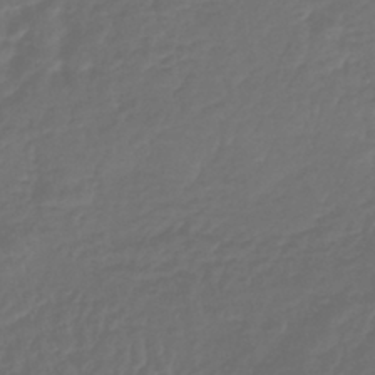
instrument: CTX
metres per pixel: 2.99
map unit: lHb
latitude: -43.5777
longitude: 64.8219
